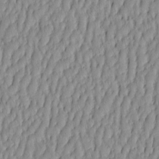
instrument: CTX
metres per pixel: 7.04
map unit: HNhu
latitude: -4.2739
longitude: 13.9556
